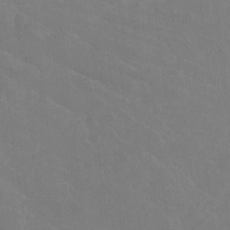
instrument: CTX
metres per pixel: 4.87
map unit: Hto
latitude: -7.9367
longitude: -41.2348
